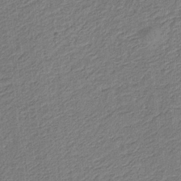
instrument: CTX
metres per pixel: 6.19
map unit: eHb
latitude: -30.0283
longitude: 66.0472
